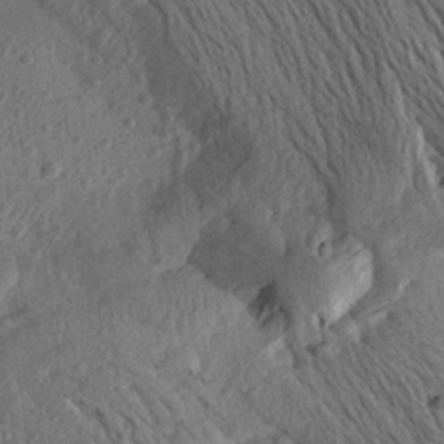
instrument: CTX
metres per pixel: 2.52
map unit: Aa
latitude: 26.8002
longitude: -143.7072
